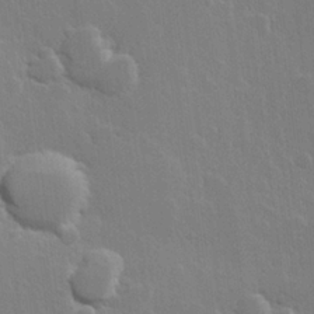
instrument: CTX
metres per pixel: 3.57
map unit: Hve
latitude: 22.5357
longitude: 148.7275
